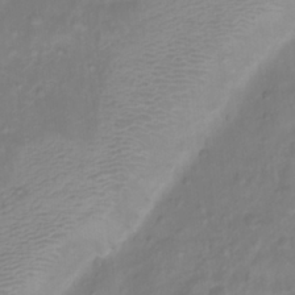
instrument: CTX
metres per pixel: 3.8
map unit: Htu
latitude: 3.1214
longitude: -21.9339
